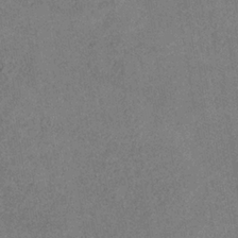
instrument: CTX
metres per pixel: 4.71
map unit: HNb
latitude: -33.0865
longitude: 57.0297
